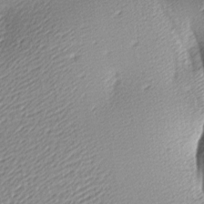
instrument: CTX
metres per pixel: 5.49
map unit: lAa
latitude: -9.7100
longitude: -126.5168
